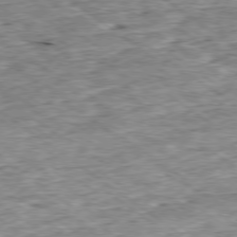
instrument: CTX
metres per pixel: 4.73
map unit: Ap
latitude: -79.0486
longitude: -85.6883
